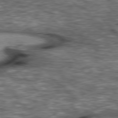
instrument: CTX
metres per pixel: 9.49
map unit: lApd
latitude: 77.1025
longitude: -49.8961
